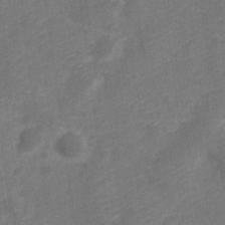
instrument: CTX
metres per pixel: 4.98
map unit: Nve
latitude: -20.5007
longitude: 108.4440
